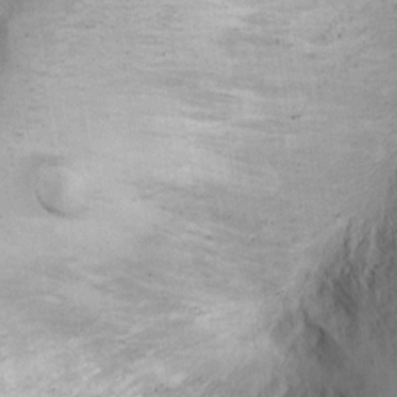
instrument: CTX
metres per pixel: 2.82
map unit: Ht
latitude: -3.1998
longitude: -15.0270
